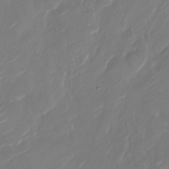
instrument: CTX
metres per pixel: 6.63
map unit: Nhu
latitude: -29.4643
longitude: -71.8583
